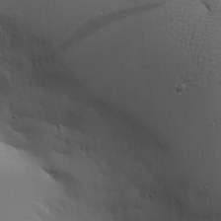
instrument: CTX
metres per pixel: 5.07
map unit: Aa
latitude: 19.2915
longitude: -126.2523
